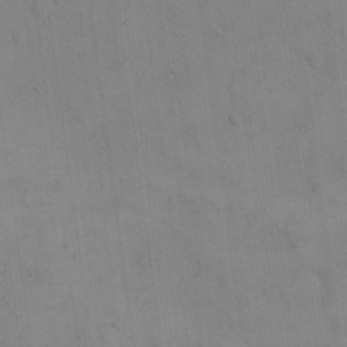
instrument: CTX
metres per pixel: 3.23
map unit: eHh
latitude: 16.0255
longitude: -66.9324
